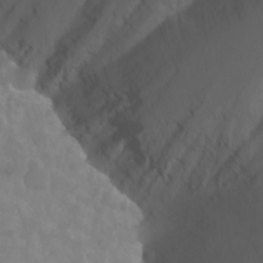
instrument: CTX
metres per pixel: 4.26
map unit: Nhu
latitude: -11.8233
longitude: -75.3293
